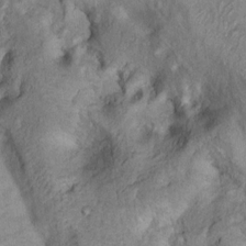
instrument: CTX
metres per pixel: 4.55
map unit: Nhu
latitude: 11.4238
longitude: -27.1025
